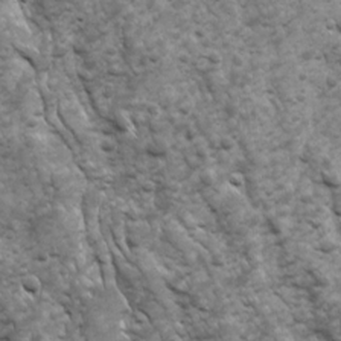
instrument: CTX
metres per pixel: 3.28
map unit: Ave
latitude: 17.0458
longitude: -132.3467
